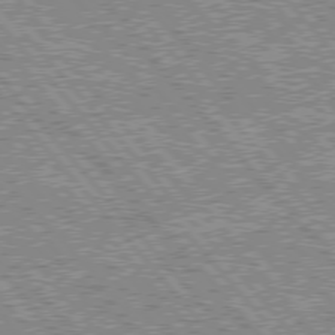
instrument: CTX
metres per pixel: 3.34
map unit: lApd
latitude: 76.0255
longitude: -75.3671
